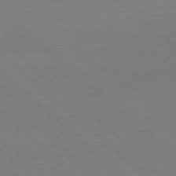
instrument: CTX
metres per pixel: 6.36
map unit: Ap
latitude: -78.1983
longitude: -84.7435
